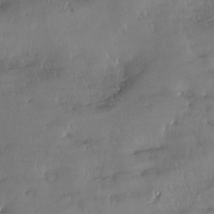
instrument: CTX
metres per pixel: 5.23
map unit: Nve
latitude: -9.1053
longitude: 173.1620
